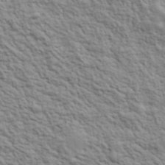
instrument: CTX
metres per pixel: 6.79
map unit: lHvf
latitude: 39.3482
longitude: -89.3293
